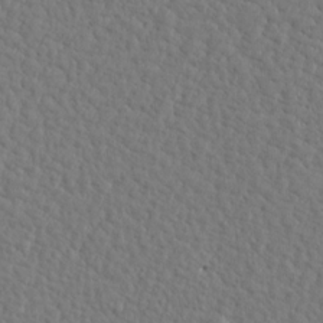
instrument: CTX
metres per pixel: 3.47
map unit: Aa
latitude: 15.5938
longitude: -141.7827
